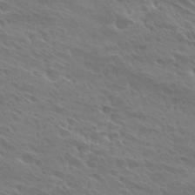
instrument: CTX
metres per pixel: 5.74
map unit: Hto
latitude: 28.3089
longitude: -40.0633
